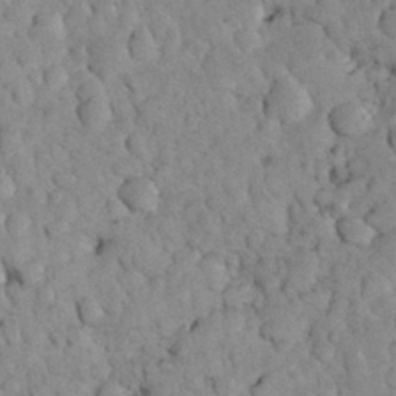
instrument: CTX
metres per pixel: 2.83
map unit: eHh
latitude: 32.6679
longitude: -65.5749
